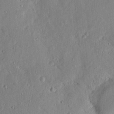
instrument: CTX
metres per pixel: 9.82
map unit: lHvf
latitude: 13.9528
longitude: 179.2943
